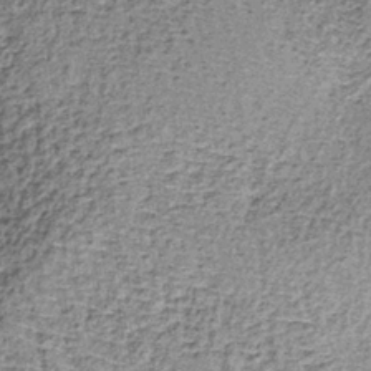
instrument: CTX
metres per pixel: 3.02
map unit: lHb
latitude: -37.7855
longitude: 65.3321
